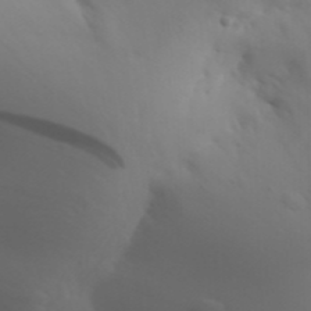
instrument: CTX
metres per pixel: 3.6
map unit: Aa
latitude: 32.5168
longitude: -143.8206
